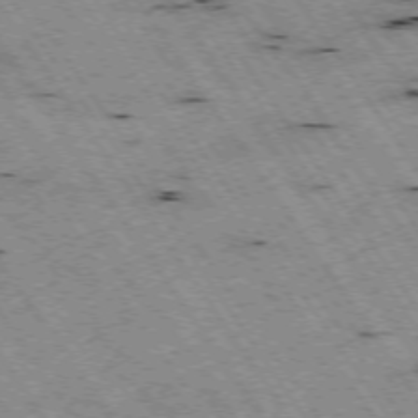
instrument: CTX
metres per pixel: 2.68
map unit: Hpe
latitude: -74.4062
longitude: 3.5399
